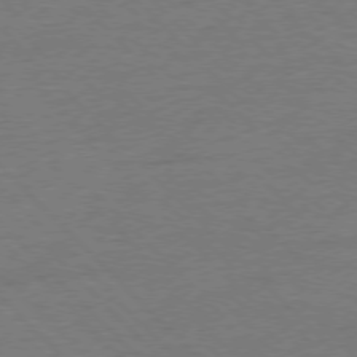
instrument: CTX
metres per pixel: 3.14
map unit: Ap
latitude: -77.5588
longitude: -95.0837
